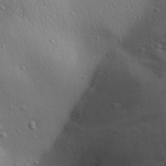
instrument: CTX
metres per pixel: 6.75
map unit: Aa
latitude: 31.4805
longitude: -145.2159
